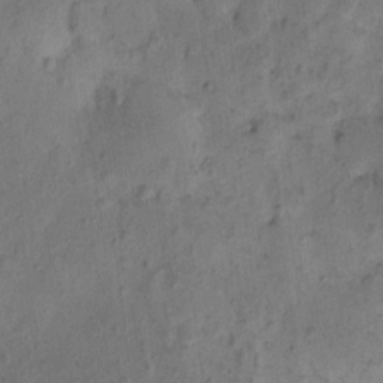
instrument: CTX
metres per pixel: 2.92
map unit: eHh
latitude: -0.4629
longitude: 18.7841
